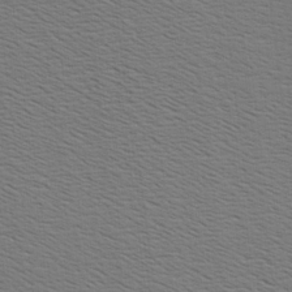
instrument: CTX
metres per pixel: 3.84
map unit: Hve
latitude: 3.2159
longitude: -125.4237
